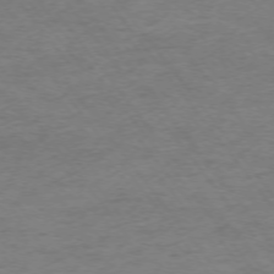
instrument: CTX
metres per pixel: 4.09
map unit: Ap
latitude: -74.9164
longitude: -84.4979
